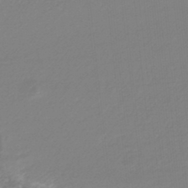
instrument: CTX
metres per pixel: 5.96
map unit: lHb
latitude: -45.1620
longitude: 65.2376
